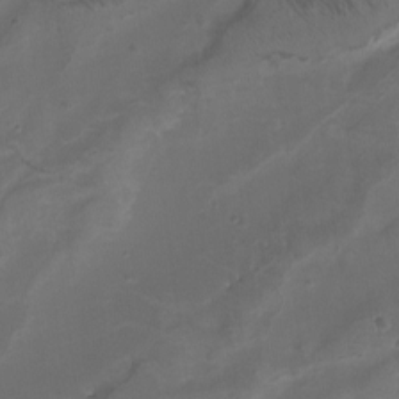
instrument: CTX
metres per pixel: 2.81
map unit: Nhu
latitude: -9.5588
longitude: -77.1403
